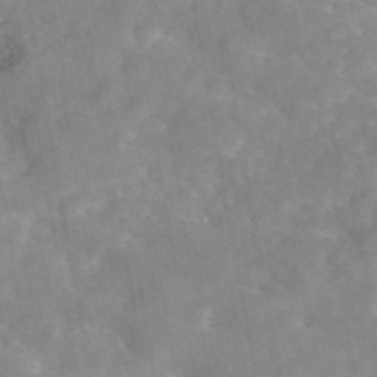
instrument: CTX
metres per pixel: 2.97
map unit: eAb
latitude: 45.1592
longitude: 126.1605
